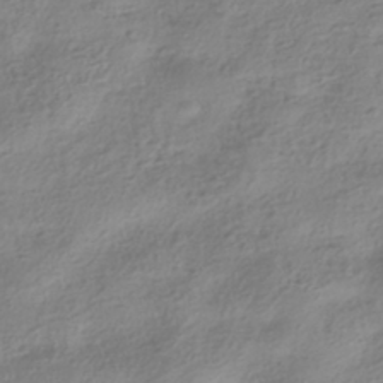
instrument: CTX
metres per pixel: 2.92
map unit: HNhu
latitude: -40.3873
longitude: 97.6911
